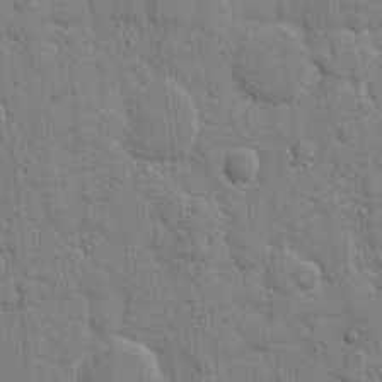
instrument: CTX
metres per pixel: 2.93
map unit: eHh
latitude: 8.3467
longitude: -67.5560
